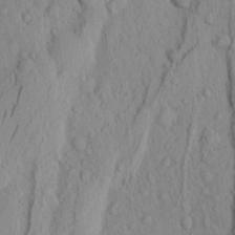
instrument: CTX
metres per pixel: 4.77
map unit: Ht
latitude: 8.1578
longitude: -75.7828
